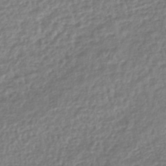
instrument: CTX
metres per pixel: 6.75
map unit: lHb
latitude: -42.2739
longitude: 68.7085
